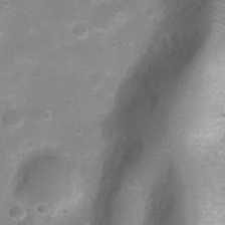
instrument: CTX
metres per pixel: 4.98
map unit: Ht
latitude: 4.7246
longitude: -21.4615
